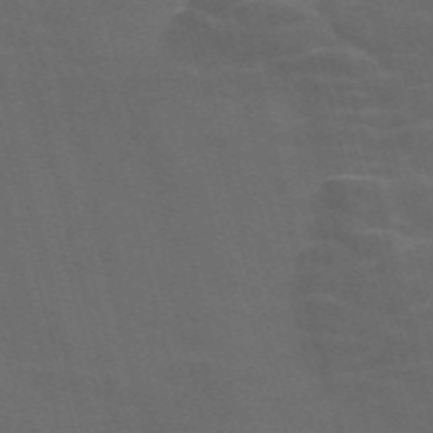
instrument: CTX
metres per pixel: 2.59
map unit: Nve
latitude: -58.0094
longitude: 64.8975
